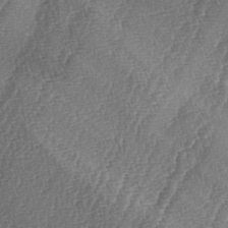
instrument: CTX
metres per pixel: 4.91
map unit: lAa
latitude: -5.0108
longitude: -129.2348
